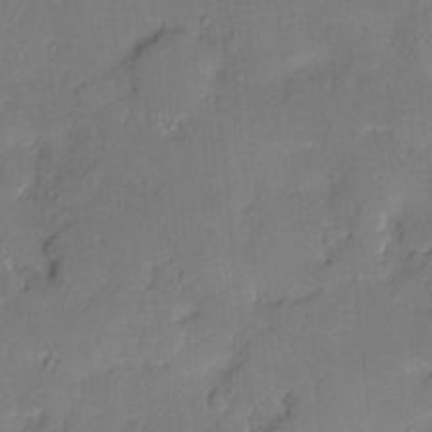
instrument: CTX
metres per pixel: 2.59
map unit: Nve
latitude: -8.5007
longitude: 175.3131
